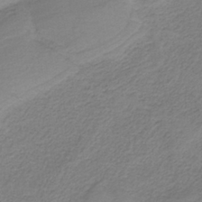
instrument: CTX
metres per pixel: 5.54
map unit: HNb
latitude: -38.0661
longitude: 53.3131
